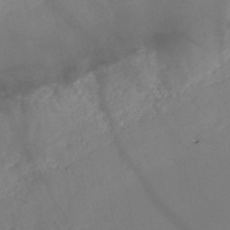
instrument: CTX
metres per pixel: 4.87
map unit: HNb
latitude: -46.4440
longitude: -47.7639
